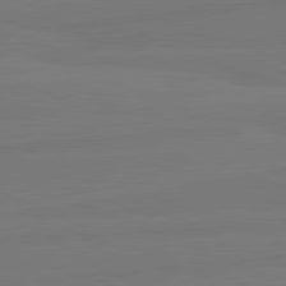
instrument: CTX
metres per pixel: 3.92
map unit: lApd
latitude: 81.9528
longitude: -179.2348
